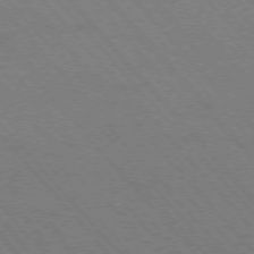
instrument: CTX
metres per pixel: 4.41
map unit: Hpe
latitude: -76.6707
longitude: -13.3104
